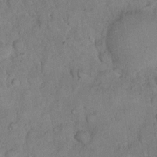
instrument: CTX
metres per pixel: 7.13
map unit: eHh
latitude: 18.4223
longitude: -62.4412
